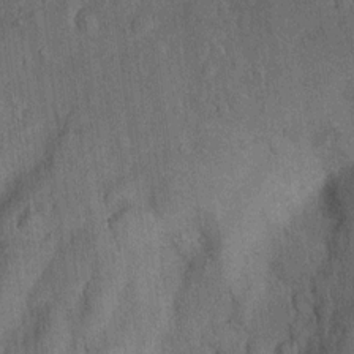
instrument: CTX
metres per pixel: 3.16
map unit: Nhu
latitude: 6.3845
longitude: -23.6505
